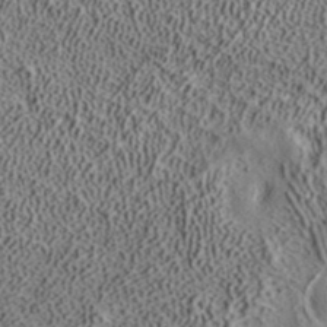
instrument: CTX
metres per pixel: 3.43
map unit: ANa
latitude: 39.6127
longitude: 18.0850
